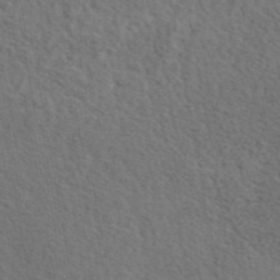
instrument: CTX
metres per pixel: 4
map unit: eAb
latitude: 43.7828
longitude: 112.9164
